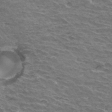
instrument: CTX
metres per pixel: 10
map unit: Hto
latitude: 33.8772
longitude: -43.4049
